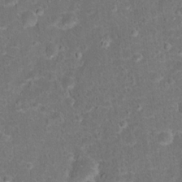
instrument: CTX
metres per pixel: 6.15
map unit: Hto
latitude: 17.1214
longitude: -42.3845
